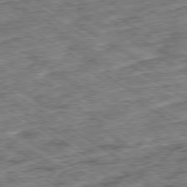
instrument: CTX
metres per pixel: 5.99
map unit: Ap
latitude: -79.8044
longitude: -49.4237
